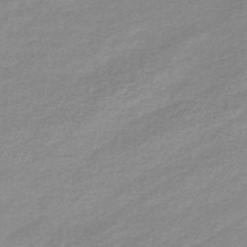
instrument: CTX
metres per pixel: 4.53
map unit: lHb
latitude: -41.8800
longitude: 59.1809
